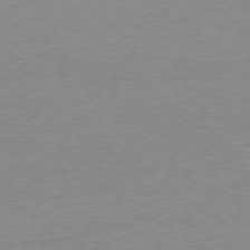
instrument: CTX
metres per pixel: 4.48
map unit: Hpe
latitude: -79.1431
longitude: 8.2928
